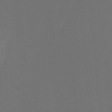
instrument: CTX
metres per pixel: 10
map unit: Htu
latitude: -13.5210
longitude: -48.0255
